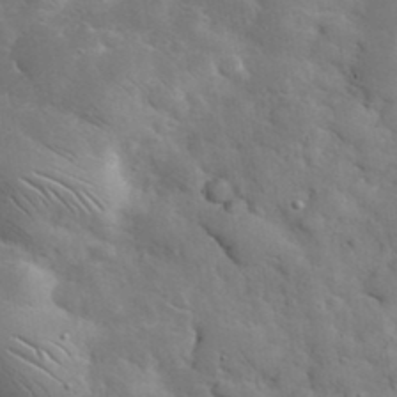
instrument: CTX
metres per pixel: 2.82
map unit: eHh
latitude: 36.9514
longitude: -67.4048
